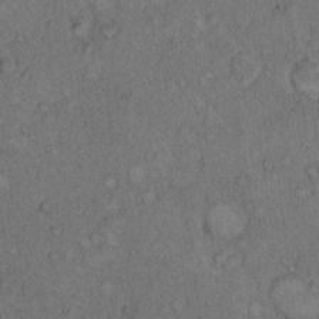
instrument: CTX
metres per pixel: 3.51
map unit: Hto
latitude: 8.5357
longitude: -59.3104
